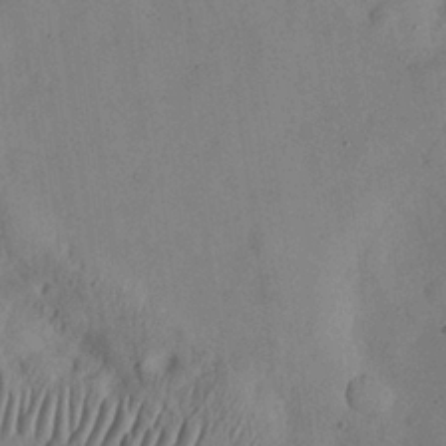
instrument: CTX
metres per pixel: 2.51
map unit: Nhu
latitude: 28.0822
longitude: -70.8191
